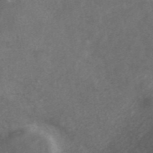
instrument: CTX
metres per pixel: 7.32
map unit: ANa
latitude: 44.3467
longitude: 25.1242
